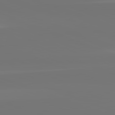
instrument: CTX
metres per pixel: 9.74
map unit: lApd
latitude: 82.5356
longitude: 155.1620
